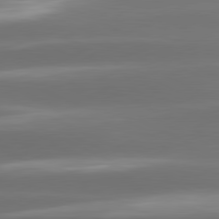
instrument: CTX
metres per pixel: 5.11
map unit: lApd
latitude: 80.9703
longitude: -141.9717
